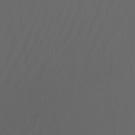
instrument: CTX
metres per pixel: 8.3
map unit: Nhu
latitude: -9.0675
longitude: -78.9136
